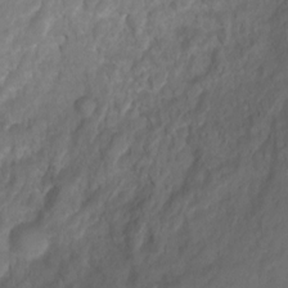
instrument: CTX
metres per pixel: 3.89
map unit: Ht
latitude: 2.4223
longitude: -35.2348
